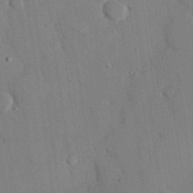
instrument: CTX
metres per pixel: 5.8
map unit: eHh
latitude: 27.0836
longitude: -79.9528
